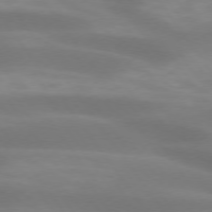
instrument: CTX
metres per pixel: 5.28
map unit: lApd
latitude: 74.5735
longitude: -48.7813
